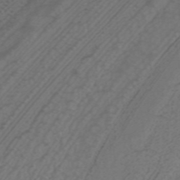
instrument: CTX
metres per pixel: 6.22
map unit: ANa
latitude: 37.3482
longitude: 24.1984
